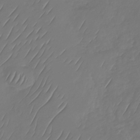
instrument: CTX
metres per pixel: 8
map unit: Nhu
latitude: -29.9745
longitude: -59.1970
